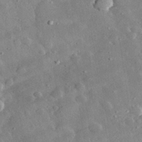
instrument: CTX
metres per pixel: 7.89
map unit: lHvf
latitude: 32.7435
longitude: -84.5924
